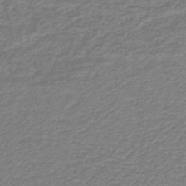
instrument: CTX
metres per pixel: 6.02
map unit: lHb
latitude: -40.7841
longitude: 63.3131
